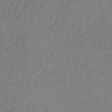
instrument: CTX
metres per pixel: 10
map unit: lHb
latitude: -38.7274
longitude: 69.3698
